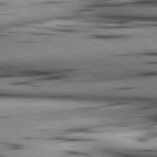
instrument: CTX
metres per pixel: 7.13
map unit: lApd
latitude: 80.5924
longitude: 156.8408
